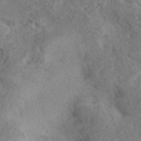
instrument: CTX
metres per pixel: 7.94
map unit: eAb
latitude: 40.5356
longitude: 109.8044
